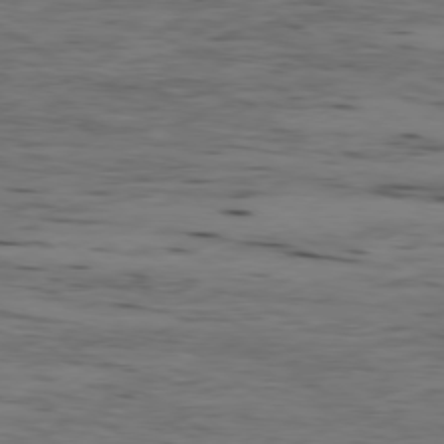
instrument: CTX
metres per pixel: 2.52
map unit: Ap
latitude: -79.4454
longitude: -100.9892
